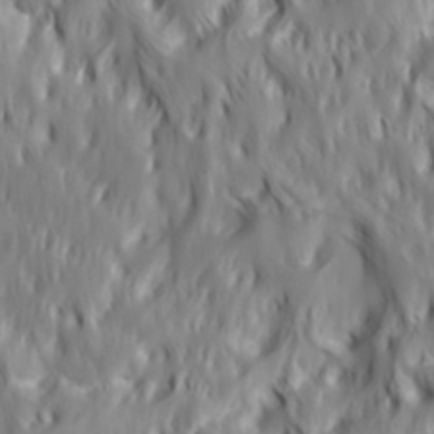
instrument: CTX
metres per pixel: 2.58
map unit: Hve
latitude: 32.2334
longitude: 149.2565
